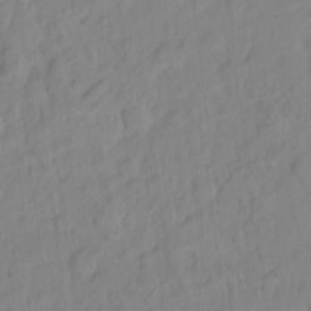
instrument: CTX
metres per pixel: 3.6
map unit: Hto
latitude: -7.1620
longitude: -47.2915
